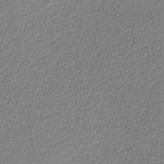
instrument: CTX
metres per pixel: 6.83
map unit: eAb
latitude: -38.0472
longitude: 51.6722
